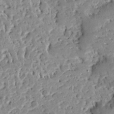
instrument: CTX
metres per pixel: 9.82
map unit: Ave
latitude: 13.2726
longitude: -138.6490
